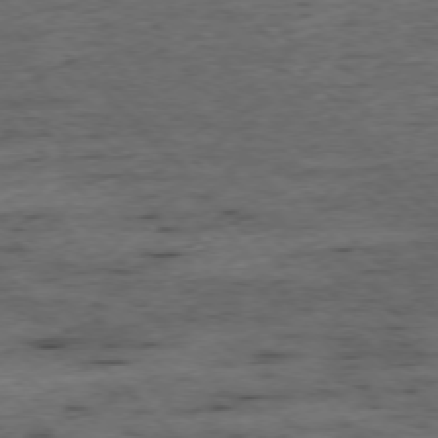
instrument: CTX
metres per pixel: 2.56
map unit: Ap
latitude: -76.6518
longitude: -87.0647
